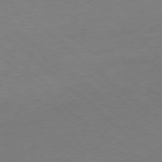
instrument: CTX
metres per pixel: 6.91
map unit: Ap
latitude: -78.7841
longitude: -57.3292
